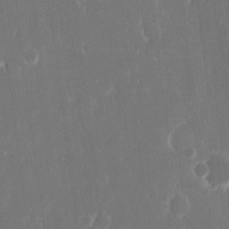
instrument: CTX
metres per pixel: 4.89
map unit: eHh
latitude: 15.7261
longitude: -72.8002
